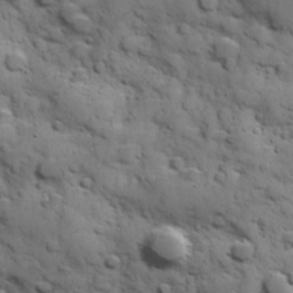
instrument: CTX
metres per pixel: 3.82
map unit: Hve
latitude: 24.6112
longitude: 147.4076
